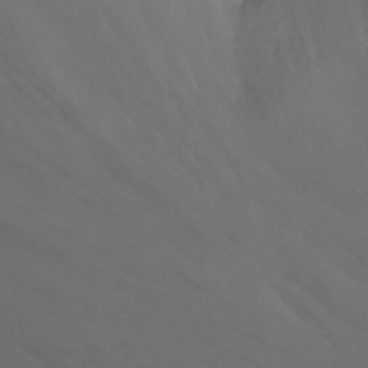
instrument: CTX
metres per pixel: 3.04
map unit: Nhu
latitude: -6.3495
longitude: -49.7828
